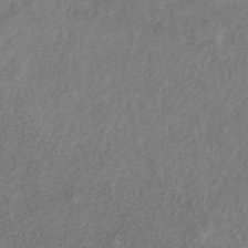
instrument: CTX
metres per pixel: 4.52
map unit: HNb
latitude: -32.8030
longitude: 56.5762
